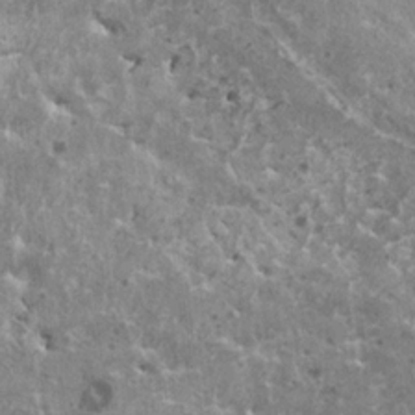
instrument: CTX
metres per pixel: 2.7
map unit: HNhu
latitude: 2.4034
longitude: 5.5588
